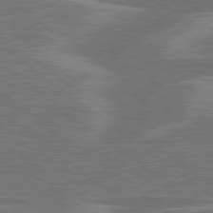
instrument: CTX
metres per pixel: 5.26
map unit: lApd
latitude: 79.3482
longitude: -91.8016
